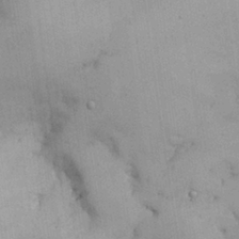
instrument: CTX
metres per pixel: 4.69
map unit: Nhu
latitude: 26.6680
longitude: -68.1011
